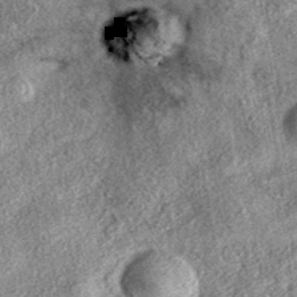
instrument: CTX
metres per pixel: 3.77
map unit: eAb
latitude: 38.0633
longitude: 106.9353
